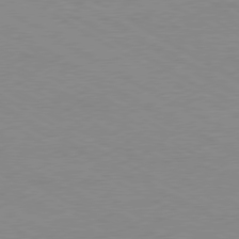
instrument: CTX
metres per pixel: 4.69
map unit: Ap
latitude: -77.6344
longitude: -73.8395
